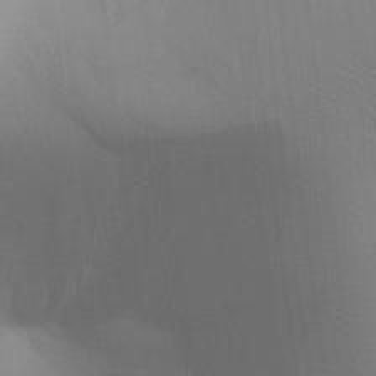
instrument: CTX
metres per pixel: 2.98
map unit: Aa
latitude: 27.6127
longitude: -139.4048
